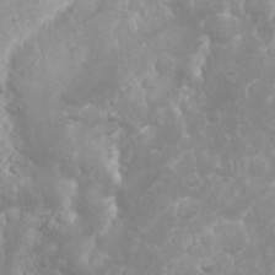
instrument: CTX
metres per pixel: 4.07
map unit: Nhu
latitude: 24.2144
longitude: -59.4804
